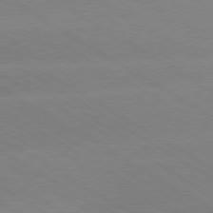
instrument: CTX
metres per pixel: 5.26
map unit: lApd
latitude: 80.4034
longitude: -152.5357
